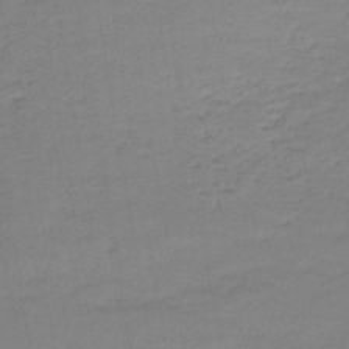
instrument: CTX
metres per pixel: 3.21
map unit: lHb
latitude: -44.2740
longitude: 59.3320
